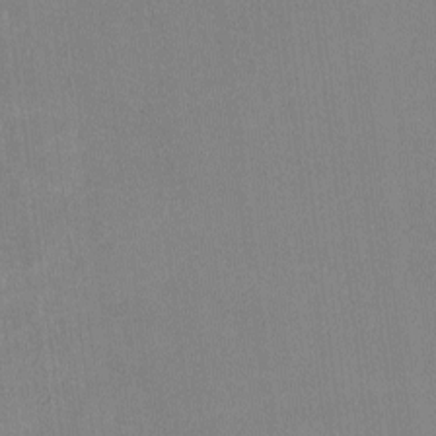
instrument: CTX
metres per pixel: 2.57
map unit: lHvf
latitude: -10.4629
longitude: -100.5924
